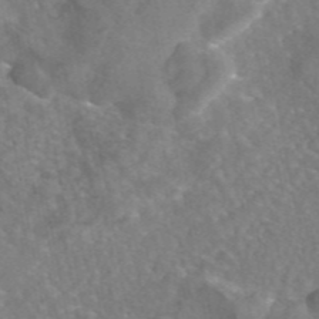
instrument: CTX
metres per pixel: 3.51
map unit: eAb
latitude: 45.4804
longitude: 108.2173
